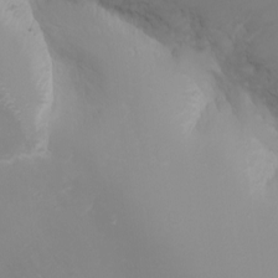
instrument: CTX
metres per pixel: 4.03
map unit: Nhu
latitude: -5.0297
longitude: -73.0837
